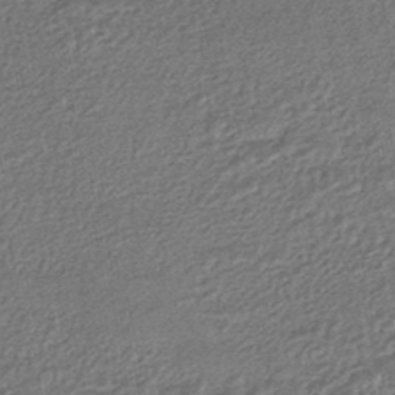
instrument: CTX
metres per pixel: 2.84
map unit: HNhu
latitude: -46.6896
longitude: 102.2551
